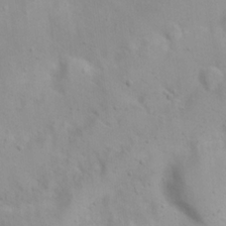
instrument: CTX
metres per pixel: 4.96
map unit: Nhu
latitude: 22.3656
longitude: -69.5560
